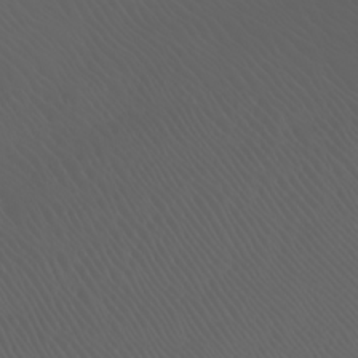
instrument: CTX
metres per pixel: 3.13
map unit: Htu
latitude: -5.0108
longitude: -88.8002
